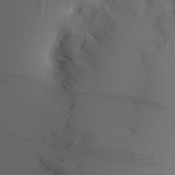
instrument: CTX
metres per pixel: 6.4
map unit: Aa
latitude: 22.1578
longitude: -145.9528
